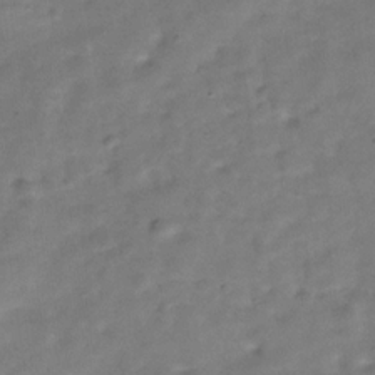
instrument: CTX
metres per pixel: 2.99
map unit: Hve
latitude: -30.2928
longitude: 92.9164
